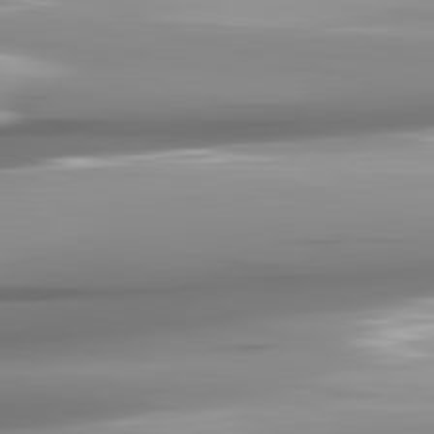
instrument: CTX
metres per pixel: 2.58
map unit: lApd
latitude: 82.0444
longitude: -141.9528
